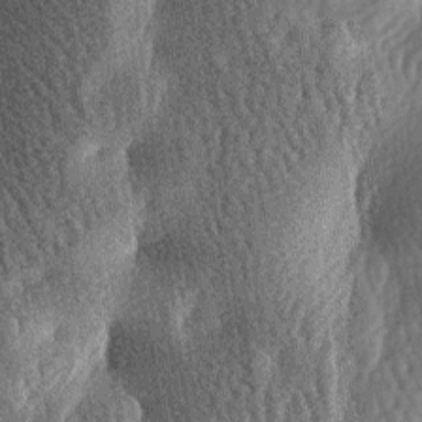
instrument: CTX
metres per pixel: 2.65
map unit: lAa
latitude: -7.1053
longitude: -127.5938
